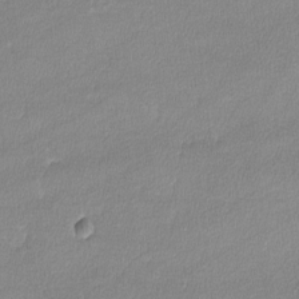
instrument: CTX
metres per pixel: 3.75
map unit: lHvf
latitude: -12.1606
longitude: -101.2915
